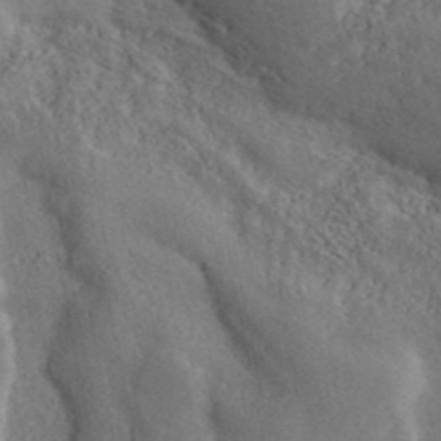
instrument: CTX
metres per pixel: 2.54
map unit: ANa
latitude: 41.9150
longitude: 52.0472
